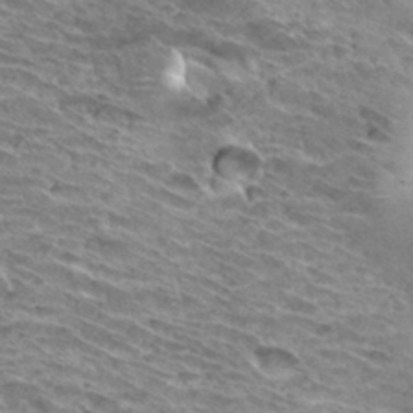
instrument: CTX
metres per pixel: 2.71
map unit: Hto
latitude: 33.4049
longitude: -40.3467
